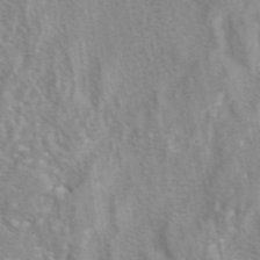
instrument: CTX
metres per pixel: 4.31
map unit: eAb
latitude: 41.1025
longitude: 106.3307
